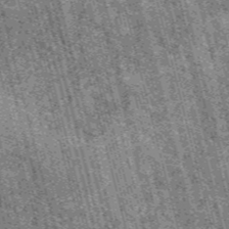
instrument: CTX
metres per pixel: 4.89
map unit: HNb
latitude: -55.7289
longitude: -43.3671
